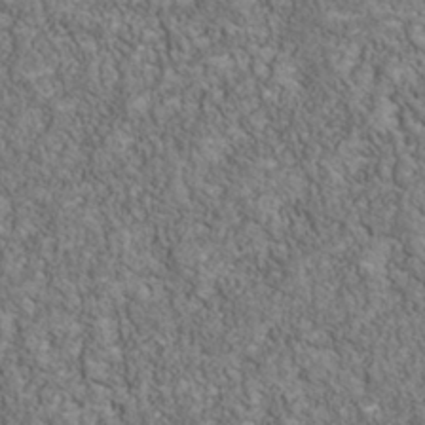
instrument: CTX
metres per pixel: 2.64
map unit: Nhu
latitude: -40.1228
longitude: -84.1578
